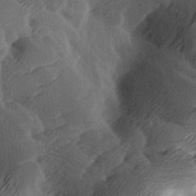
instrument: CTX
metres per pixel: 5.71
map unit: Ave
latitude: -8.0283
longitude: -123.4804
